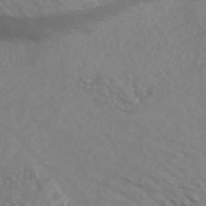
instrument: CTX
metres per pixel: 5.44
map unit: HNhu
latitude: -43.1620
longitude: 90.1039
